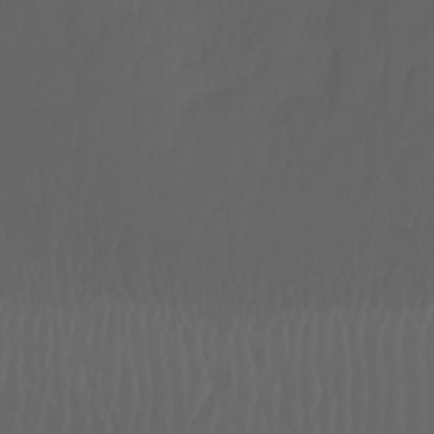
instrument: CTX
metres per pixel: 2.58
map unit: Nhu
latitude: -7.9367
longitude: -81.4615
